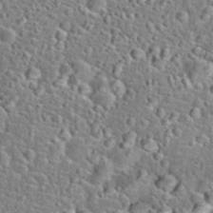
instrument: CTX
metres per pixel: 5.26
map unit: Hto
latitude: 24.0633
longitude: -48.2711
